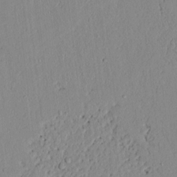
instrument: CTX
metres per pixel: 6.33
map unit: lAvf
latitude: 7.2348
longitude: 168.0661
